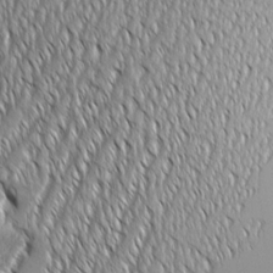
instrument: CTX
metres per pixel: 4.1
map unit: Aa
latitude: 8.9514
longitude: -129.3859
